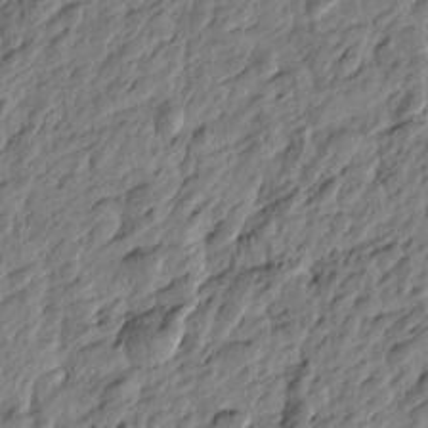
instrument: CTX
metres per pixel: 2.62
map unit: Htu
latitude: -3.8233
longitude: 179.3887
